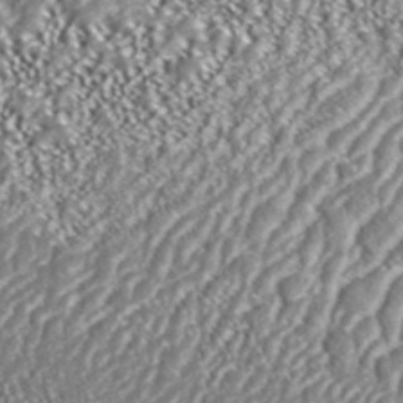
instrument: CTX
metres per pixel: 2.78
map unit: ANa
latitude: 43.6127
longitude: 36.8786
